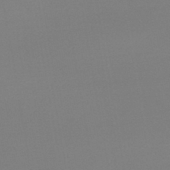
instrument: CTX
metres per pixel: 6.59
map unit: lHb
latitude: -44.5952
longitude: 64.1039
